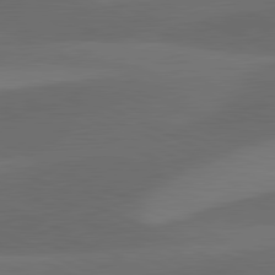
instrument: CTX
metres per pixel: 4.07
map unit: lApd
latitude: 81.2915
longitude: 126.3495
